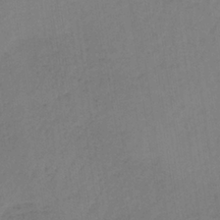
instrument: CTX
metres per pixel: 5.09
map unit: lHb
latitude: -35.0675
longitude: 63.9178
